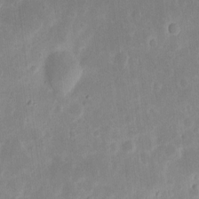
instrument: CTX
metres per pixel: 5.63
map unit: eHh
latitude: 8.0633
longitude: -71.1781
